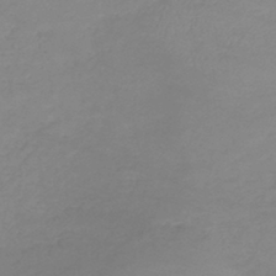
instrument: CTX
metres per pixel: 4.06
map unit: lHb
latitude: -41.2187
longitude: 74.2740
